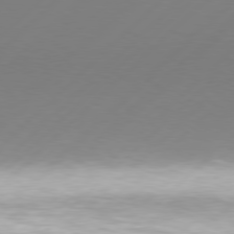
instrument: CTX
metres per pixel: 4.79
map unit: Hpe
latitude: 77.4048
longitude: -131.4994
